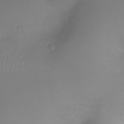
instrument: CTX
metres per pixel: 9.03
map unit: Nhe
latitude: -19.5966
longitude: 144.9164
